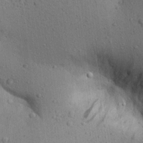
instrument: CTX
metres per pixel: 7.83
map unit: Aa
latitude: 23.1592
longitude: -144.7813
